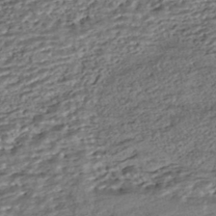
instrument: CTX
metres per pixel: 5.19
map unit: ANa
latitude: -43.3509
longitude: 107.6722
